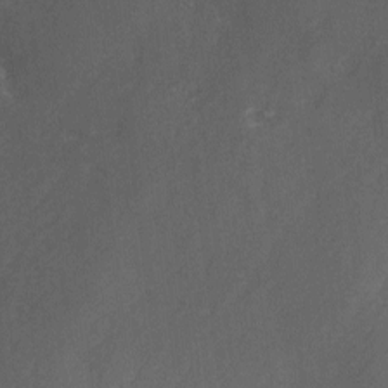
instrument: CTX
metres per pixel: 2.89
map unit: Ave
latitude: 1.8016
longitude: -111.6694
